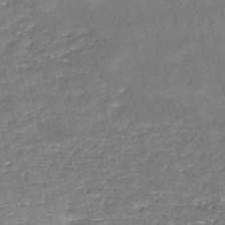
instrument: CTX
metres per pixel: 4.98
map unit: HNb
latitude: -50.7841
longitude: -41.0836
